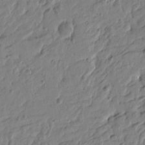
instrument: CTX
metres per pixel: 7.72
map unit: Htu
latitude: -4.9352
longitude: 179.4076
